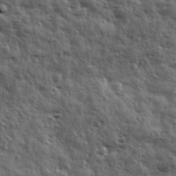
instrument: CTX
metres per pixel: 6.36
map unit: Ave
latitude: 11.7828
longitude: -103.0836
